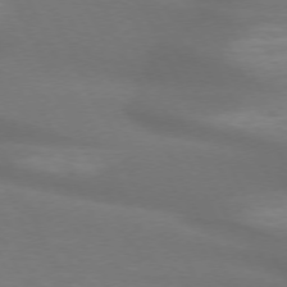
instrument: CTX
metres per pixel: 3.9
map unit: lApd
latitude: 72.7625
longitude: -48.8947
